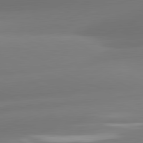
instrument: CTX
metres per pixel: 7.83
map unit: lApd
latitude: 81.1214
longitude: -161.2915
